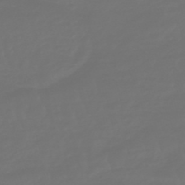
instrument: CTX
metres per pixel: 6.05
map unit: eHb
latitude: -47.3131
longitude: 82.6518
